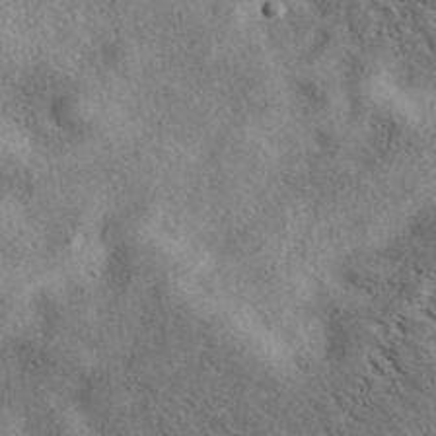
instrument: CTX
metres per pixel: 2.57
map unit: eAb
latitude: 38.8002
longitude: 112.4440
